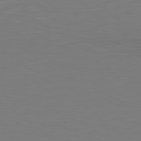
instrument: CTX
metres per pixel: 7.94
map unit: lApd
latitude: 79.1781
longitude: -173.1025
